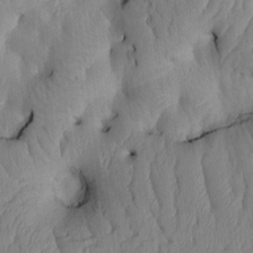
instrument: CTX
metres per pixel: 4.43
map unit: Htu
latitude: 3.2159
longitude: 148.8219
